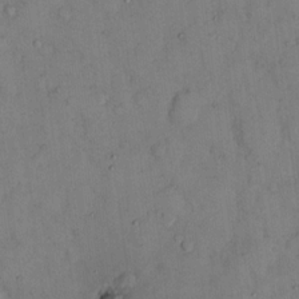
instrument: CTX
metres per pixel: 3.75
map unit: eHh
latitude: 13.1214
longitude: -62.8002
